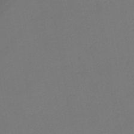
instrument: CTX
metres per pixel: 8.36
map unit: lHb
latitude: -42.5573
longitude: 76.4251
